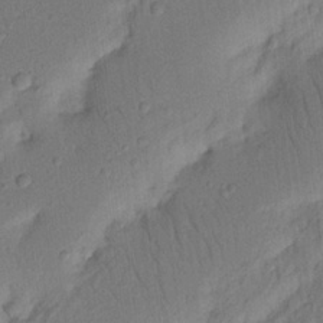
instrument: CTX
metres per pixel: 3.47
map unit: Nhu
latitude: 15.7261
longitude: -75.2915
